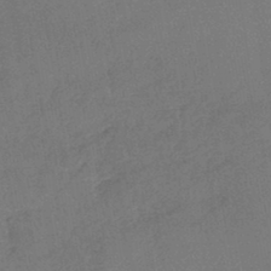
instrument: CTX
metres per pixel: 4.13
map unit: lHb
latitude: -44.5574
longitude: 70.7085
